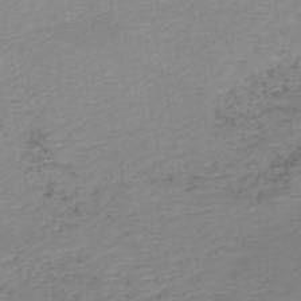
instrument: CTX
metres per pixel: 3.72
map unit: HNb
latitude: -48.1984
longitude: 58.5006
